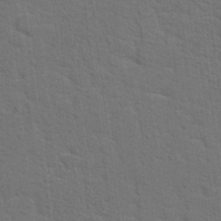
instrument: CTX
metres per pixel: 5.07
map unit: Hto
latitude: 15.8962
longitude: -38.2333
